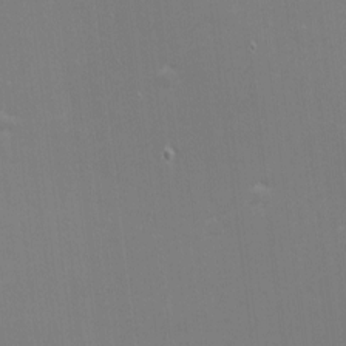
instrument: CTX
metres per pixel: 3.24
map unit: eHh
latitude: -2.4062
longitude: -80.6113
